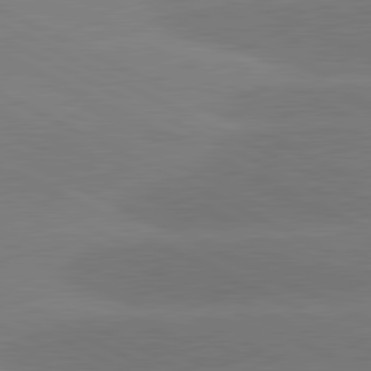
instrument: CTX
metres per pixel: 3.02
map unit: lApd
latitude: 81.3671
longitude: -153.8017
